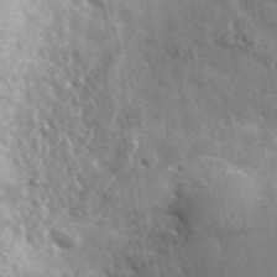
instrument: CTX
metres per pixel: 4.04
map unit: lHvf
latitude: 37.8206
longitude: -88.3468
